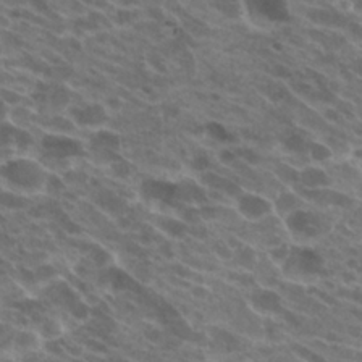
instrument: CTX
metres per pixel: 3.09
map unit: Hto
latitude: 23.8016
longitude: -40.2711
